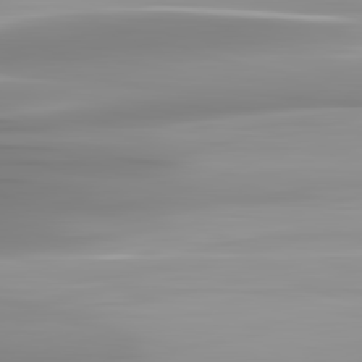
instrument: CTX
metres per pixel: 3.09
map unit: lApd
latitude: 82.8002
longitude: -137.9906
